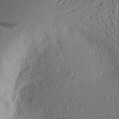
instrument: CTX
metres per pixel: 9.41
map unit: Aa
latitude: 25.2348
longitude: -147.0648
